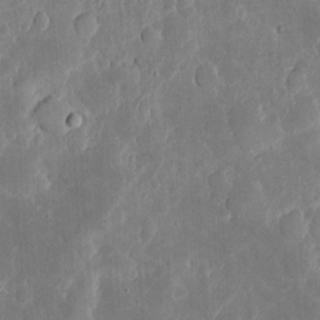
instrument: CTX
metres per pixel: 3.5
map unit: eHh
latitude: 5.3104
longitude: -70.4412
